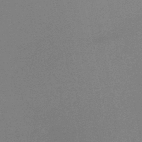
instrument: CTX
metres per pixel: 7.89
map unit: HNb
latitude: -44.2740
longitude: -40.1766
